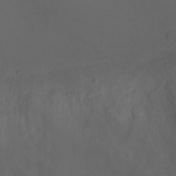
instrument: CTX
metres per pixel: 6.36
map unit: Ht
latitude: -1.1620
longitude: -17.8205
